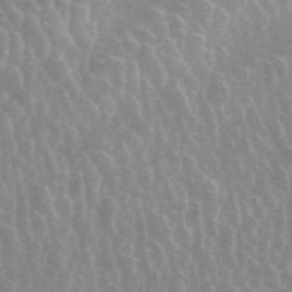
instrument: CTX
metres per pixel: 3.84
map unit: ANa
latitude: 44.9513
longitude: 25.5966
